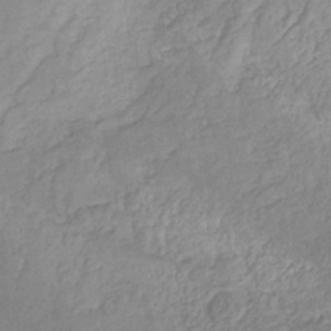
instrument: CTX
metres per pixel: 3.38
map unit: HNhu
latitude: -29.6155
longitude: 66.7841
